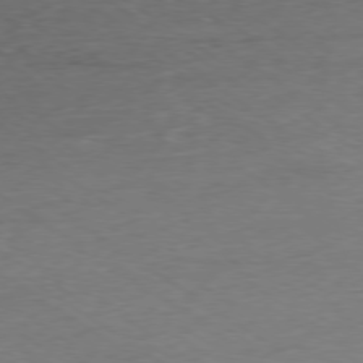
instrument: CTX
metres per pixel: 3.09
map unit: Ap
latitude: -78.5384
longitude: -64.6301
